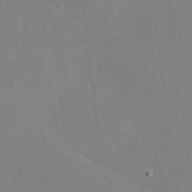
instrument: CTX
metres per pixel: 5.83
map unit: lHvf
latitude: -10.1228
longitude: -100.1956
